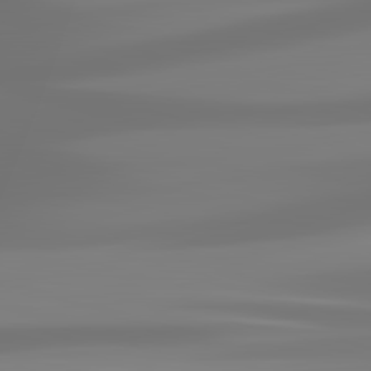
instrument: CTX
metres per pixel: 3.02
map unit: lApd
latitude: 83.1403
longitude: -130.9514
